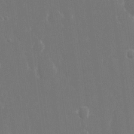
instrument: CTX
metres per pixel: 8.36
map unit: eHh
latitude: 15.6883
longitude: -72.4034
